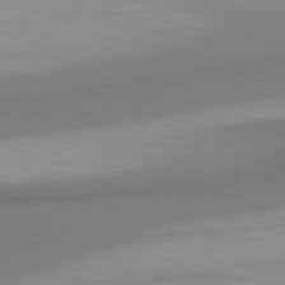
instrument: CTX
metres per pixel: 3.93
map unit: lApd
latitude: 80.6490
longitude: 163.9178
